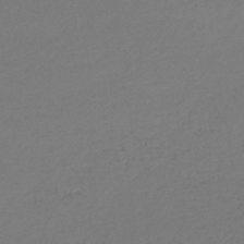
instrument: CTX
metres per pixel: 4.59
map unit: lHb
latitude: -45.5588
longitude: 59.2186
